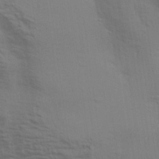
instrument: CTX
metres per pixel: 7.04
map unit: Aa
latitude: 31.4427
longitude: -133.3104
